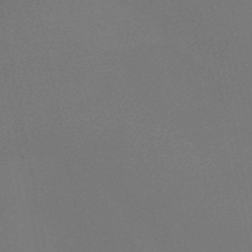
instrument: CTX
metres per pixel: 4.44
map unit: lHb
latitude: -39.8800
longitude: 73.6155
